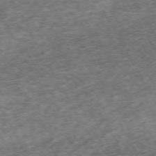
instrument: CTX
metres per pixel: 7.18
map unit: Hpe
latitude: -71.2565
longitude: 13.3510
